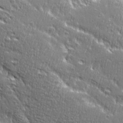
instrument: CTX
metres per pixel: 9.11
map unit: Ave
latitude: 20.5168
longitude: -135.5749
